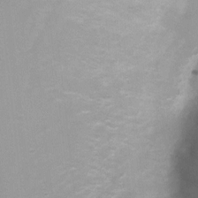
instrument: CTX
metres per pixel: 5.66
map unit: Nhu
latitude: 4.2711
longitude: -24.9702
